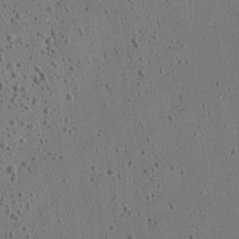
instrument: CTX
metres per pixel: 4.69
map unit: Nve
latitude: -25.5210
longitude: 107.6533
